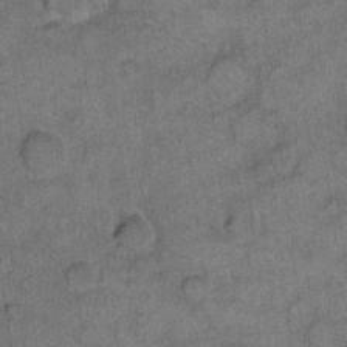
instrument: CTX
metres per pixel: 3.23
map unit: eHh
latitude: 9.5938
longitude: -63.7450
